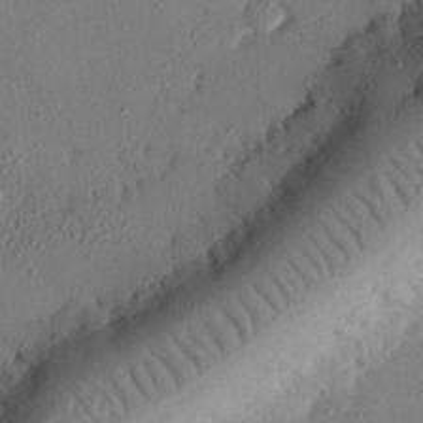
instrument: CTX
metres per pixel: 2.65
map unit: eHh
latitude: 25.7449
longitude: -79.5371
